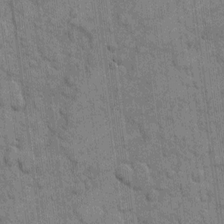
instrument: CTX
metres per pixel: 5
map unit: eHh
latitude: 10.3090
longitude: -65.3104
